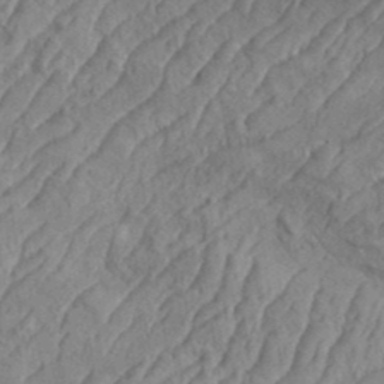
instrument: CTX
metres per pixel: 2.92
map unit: eHh
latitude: 36.6869
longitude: -137.4994
